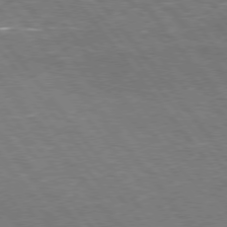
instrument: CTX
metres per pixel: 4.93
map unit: Hpe
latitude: 75.6316
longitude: -158.0822
